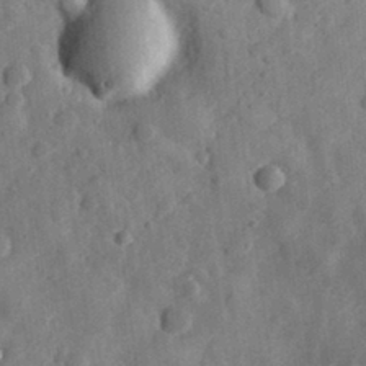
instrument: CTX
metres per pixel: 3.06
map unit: eHh
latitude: 30.5357
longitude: -71.9339
